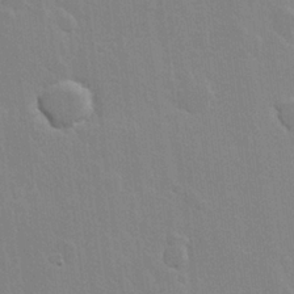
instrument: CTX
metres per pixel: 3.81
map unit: Hve
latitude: 22.2711
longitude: 148.8408
